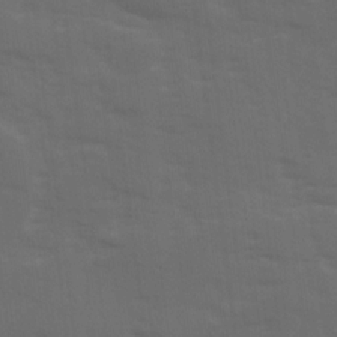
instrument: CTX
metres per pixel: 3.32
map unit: Ave
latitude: 18.8758
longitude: -130.5546
